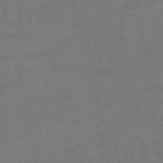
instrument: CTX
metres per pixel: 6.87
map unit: lHb
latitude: -47.1809
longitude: 75.5777
